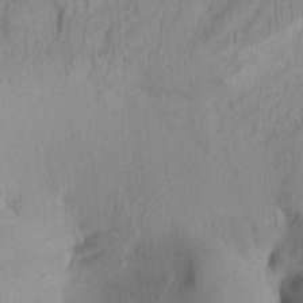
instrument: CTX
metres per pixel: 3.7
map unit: Aa
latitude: 20.7247
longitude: -147.5372
